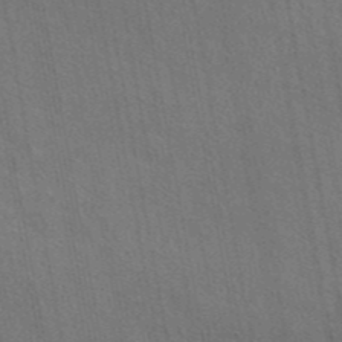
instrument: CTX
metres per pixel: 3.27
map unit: eAb
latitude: 43.4049
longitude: 113.6155
